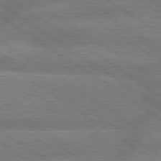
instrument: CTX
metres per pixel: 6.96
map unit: lApd
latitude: 79.6883
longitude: -164.5735
